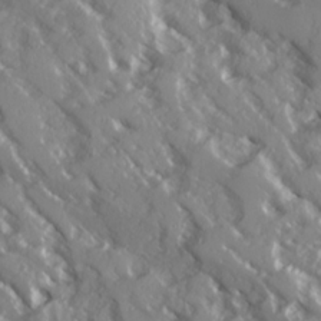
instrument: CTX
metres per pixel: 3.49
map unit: Ave
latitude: 15.9339
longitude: -130.2523
